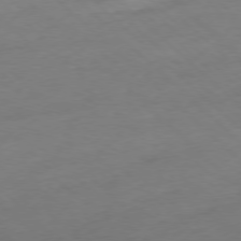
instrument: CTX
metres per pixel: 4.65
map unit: Ap
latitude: -77.8233
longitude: -79.5938
